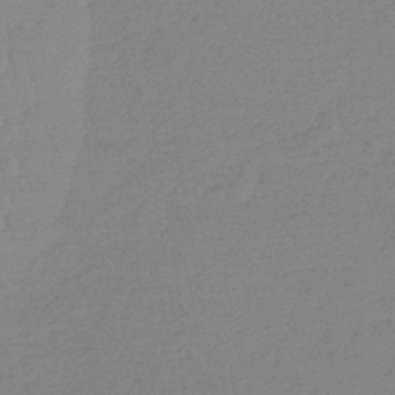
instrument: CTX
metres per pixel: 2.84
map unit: lHb
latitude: -36.0094
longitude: 69.1620
